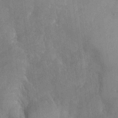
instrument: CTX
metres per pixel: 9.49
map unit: Nhu
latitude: -28.3684
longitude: -58.2145
